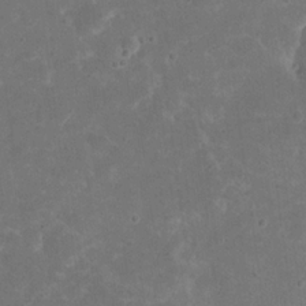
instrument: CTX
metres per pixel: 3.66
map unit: eHh
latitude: 19.8772
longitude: -63.5938
